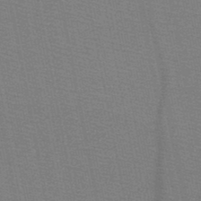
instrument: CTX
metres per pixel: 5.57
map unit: HNb
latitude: -48.8597
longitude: -41.2725
